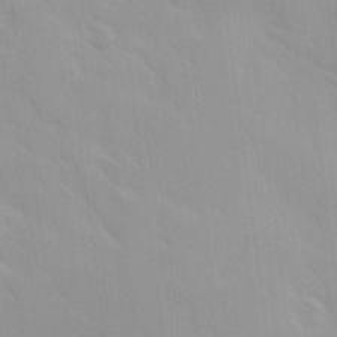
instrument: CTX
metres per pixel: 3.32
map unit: Ave
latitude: 9.6694
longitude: -103.1970
